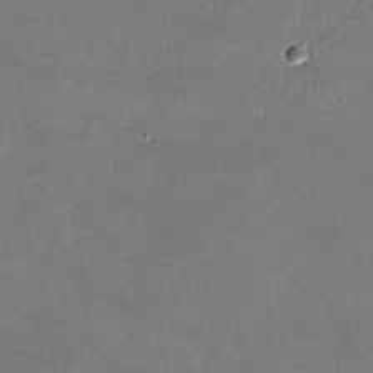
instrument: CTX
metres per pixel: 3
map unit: lHvf
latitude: -11.5021
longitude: -103.1214
